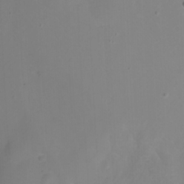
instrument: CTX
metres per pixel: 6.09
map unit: Aa
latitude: -7.4454
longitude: -77.8583
